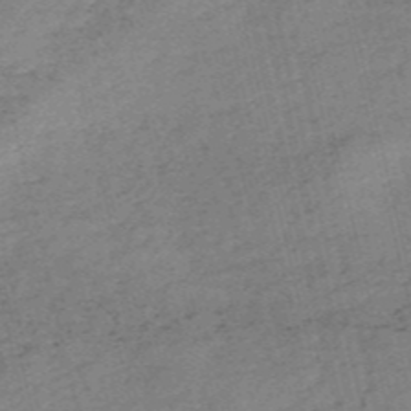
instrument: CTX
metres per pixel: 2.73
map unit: HNb
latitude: -54.9920
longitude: -42.8380
